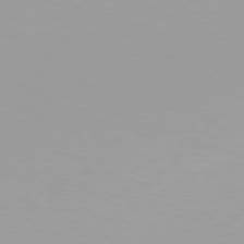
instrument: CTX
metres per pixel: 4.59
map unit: Hpe
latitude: 75.6127
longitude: -128.2144
